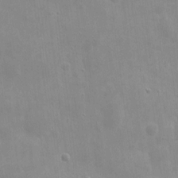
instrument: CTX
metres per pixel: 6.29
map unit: eHh
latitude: 8.1011
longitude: -72.5924
